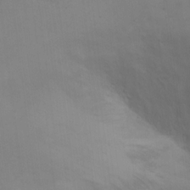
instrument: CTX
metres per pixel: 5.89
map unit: Ht
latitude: 10.8758
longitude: -40.5545
